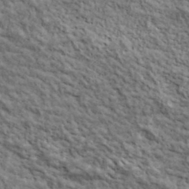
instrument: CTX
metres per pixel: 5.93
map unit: lHvf
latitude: 39.6505
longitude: -88.8191
